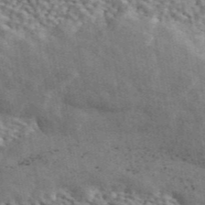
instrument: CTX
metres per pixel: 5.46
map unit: ANa
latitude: 44.8947
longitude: 46.9919
